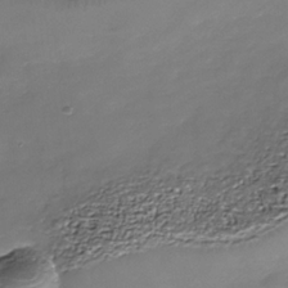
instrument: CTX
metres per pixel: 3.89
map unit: Nhe
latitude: -37.2942
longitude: -87.1025
